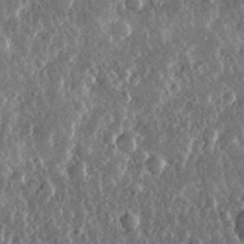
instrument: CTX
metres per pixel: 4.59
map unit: lHvf
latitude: 30.7813
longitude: -91.9528
